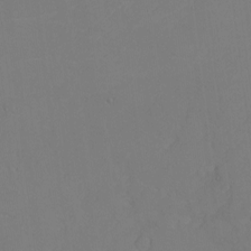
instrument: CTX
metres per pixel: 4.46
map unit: eHh
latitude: -5.8800
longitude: -87.5182
